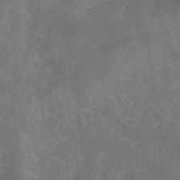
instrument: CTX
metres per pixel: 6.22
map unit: HNhu
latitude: -39.2376
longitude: 97.7289
